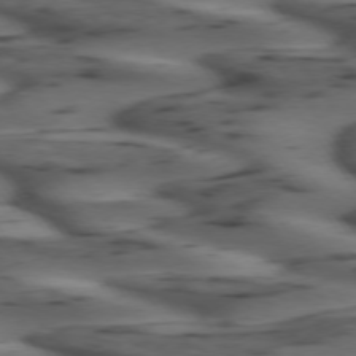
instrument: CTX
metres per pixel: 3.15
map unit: lApd
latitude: 74.8380
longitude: -70.6301
